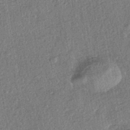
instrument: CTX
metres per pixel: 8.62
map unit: HNhu
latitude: -43.1998
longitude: 98.9353
